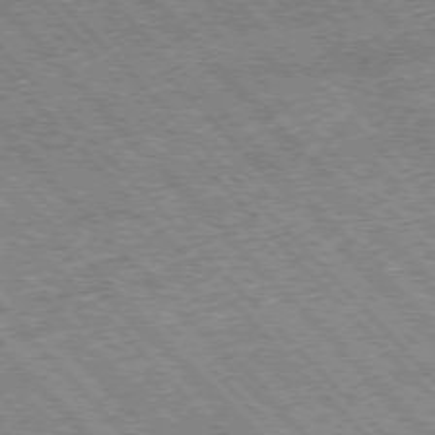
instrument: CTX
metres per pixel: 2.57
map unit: Hpe
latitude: -76.9542
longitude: 13.1998
